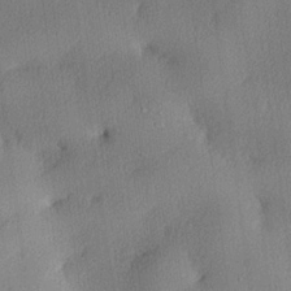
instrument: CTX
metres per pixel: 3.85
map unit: lHvf
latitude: 22.4412
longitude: 140.5196
